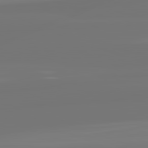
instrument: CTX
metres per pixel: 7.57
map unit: lApd
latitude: 82.2333
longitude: -177.2915
